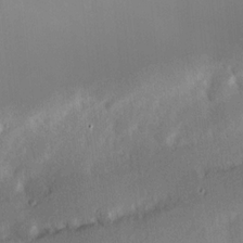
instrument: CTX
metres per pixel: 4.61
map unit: Hve
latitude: 18.2333
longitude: 150.7085
